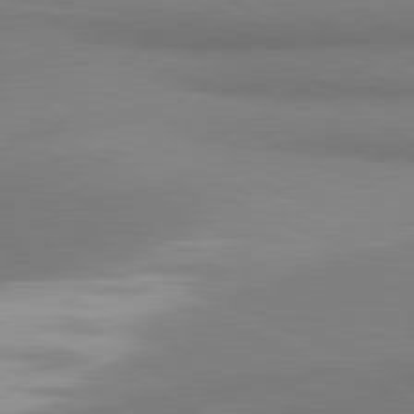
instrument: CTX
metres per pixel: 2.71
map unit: lApd
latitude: 81.4615
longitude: 161.0486
